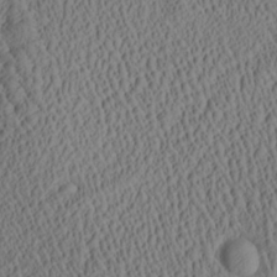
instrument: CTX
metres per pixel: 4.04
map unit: Aa
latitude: 26.9136
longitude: -136.9892
